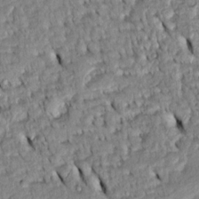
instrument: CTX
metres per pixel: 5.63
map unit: Htu
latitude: -5.7855
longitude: 153.6533
